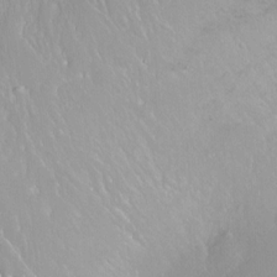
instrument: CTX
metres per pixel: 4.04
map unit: Ht
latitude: -15.0109
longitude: -43.6883
